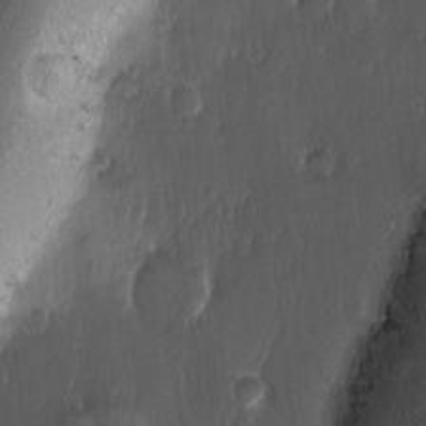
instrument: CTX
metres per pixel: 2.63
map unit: Ave
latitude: -11.0864
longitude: -121.4238
